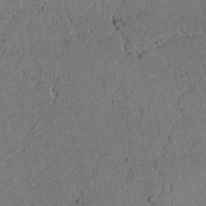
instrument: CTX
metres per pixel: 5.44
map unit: lAvf
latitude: 4.1200
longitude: 168.3306
